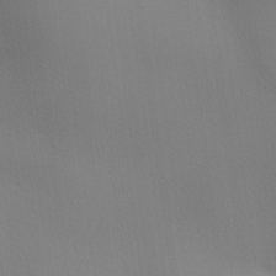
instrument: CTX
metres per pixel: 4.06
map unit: lHvf
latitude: 22.2522
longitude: 141.2943
